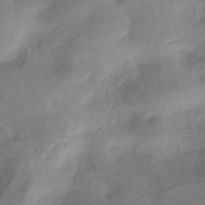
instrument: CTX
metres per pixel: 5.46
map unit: HNhu
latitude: -40.9164
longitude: 92.6707
